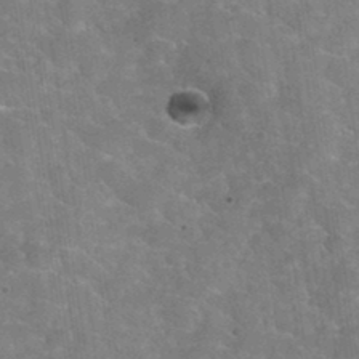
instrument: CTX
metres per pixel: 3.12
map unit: Hto
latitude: 35.0836
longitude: -52.7813
